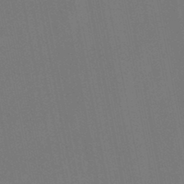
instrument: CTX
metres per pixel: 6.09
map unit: lHb
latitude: -47.8044
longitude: 72.0850
